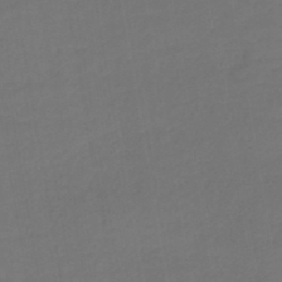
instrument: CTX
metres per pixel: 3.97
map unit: lHb
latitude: -43.6343
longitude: 59.7288
